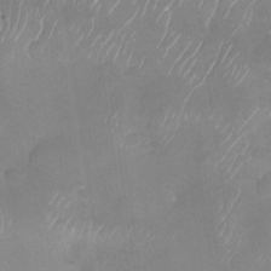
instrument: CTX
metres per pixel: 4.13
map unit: Nhu
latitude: -28.5952
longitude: -62.8191
